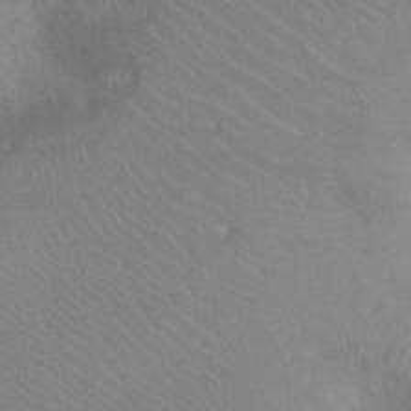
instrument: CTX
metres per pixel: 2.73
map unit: Ht
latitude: -6.9541
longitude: -20.0633
